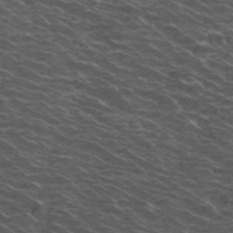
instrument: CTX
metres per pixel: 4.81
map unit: Hto
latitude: 33.9150
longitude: -39.9339
